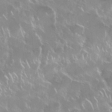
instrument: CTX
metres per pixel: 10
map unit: Nhu
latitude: 28.5546
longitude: -61.3292
